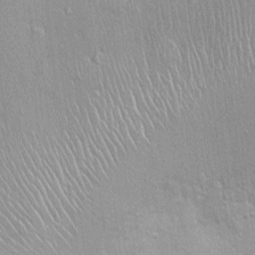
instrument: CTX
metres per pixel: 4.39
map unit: Nhu
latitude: 1.1025
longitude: -16.3845
